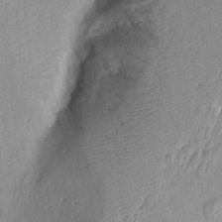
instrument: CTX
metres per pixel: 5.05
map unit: Aa
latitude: 15.2915
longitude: -146.6302
